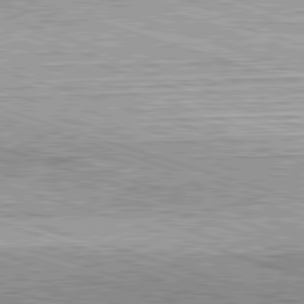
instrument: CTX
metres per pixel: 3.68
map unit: Hpe
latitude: -82.7652
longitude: 10.0850
